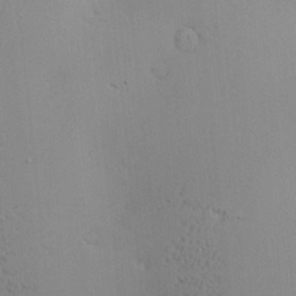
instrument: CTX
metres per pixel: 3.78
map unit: Nve
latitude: -9.2187
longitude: 174.1983
